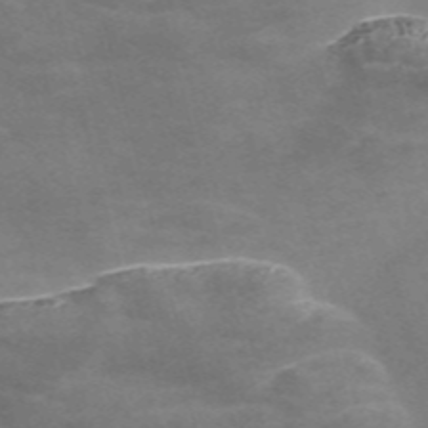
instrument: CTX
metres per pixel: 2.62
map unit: Nve
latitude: -57.8611
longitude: 64.5007
